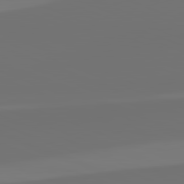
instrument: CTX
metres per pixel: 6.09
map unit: lApd
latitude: 82.2900
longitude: 154.8597
